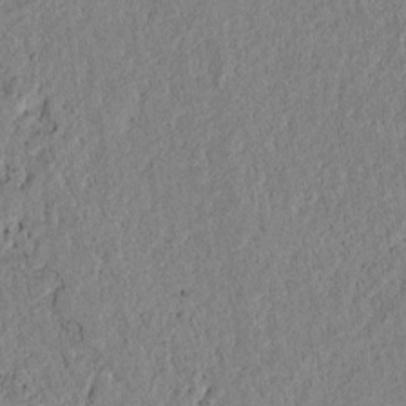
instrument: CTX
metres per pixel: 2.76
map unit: lAvf
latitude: 7.2537
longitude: 163.8233
